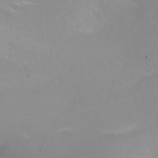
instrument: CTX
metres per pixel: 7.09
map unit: Nhu
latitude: -6.1417
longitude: -49.0269
